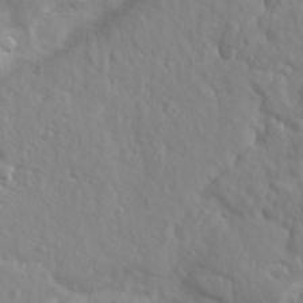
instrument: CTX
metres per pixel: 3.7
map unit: Ave
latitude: 18.4412
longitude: -133.4993
